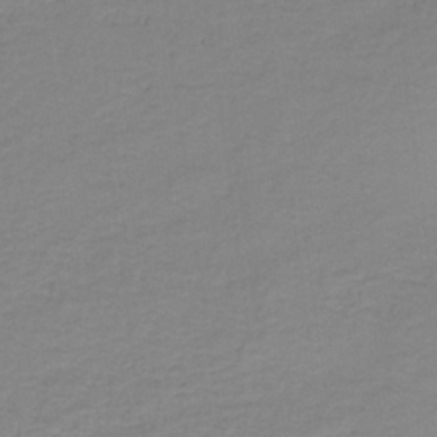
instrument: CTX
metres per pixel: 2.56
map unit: HNb
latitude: -37.0297
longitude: 53.1998
